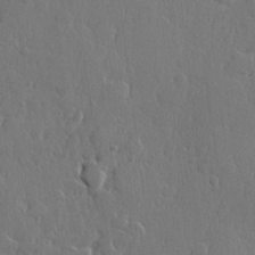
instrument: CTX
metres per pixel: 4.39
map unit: lHvf
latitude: 22.9514
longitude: 145.0864
